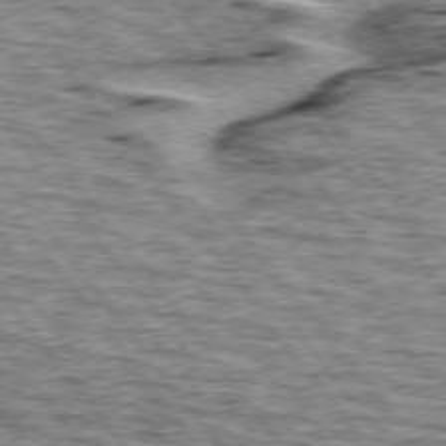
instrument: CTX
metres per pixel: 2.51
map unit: lApd
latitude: 76.0822
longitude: -70.4601
